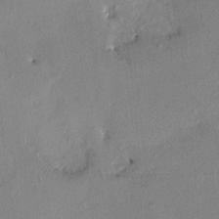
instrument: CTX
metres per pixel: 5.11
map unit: HNhu
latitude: 7.2726
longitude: 4.9730
